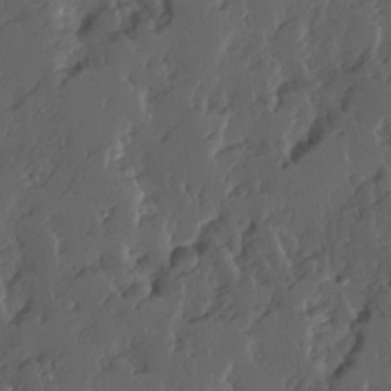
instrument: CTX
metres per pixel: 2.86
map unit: Ave
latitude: 14.1011
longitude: -136.1011
